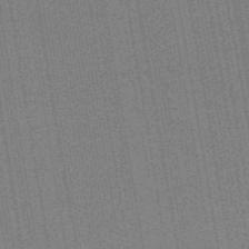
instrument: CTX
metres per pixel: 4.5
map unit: lHb
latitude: -47.2754
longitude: 59.4265
